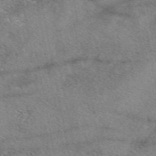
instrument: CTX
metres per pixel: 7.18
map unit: eAb
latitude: 50.2144
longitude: 110.2739
